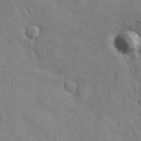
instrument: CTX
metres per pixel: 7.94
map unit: Nhu
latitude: 28.5734
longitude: -68.8758
